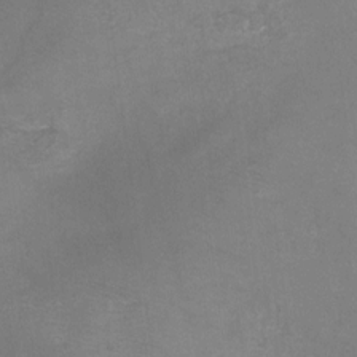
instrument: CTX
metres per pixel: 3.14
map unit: Ht
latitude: -5.8422
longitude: -29.2348
